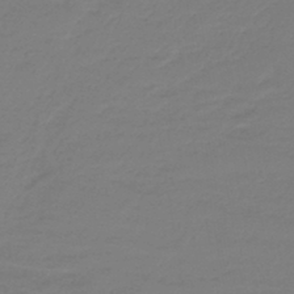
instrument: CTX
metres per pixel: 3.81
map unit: HNb
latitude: -42.9163
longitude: 52.3117
